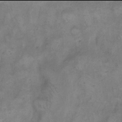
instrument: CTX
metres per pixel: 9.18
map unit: eHh
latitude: 13.9906
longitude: -65.7072
